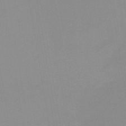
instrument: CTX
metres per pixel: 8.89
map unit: HNb
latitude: -45.3510
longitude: -43.5182
